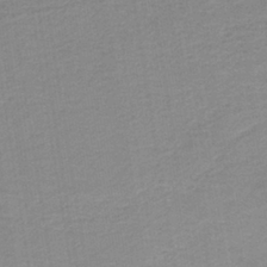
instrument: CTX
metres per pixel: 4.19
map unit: HNb
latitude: -37.4076
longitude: 56.8408
